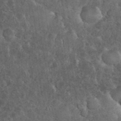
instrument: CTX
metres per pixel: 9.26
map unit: eHh
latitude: 36.0822
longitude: -61.9717
